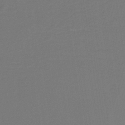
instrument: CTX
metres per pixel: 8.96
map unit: HNb
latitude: -37.6910
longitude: 54.8030
